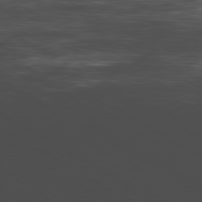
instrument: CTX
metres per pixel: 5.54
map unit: Hpe
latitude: -80.4629
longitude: 18.4818
